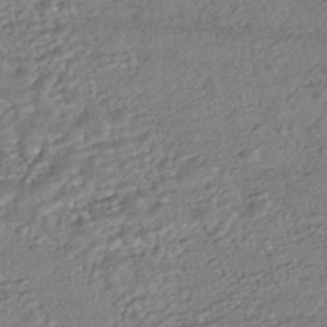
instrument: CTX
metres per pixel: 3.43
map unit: HNhu
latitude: -44.3306
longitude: 104.0661
